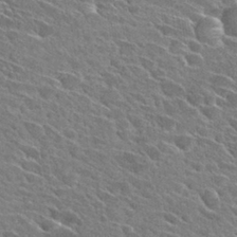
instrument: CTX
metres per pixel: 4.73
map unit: Hto
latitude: 28.1200
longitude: -42.7246
